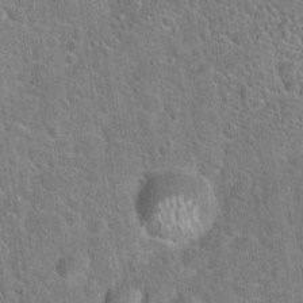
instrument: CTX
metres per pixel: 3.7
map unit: Hto
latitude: 21.4616
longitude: -51.3292
